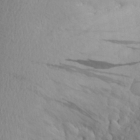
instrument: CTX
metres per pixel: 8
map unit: Aa
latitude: 23.9150
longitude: -146.4412
